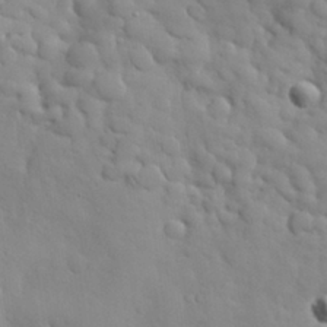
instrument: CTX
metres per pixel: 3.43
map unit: Nhu
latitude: 28.3467
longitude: -68.8191
